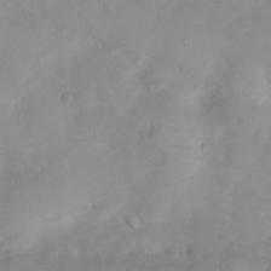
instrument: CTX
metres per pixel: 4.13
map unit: Ht
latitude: 3.5371
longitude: -27.4993
